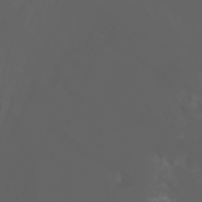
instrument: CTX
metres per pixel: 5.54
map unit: Htu
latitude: -1.2943
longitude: -75.7450
